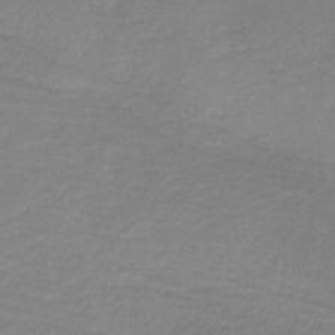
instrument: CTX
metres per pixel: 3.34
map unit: lHb
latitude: -34.8219
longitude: 66.2361
